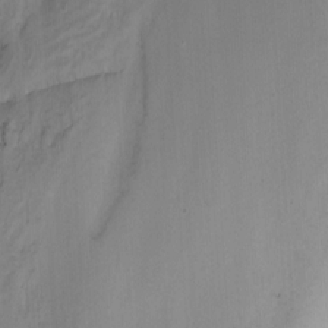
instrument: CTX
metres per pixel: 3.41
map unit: Nhu
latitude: -13.0675
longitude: -51.8394
